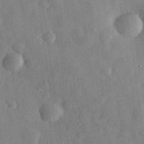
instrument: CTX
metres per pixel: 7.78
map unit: eHh
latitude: 30.0633
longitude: -75.4238
